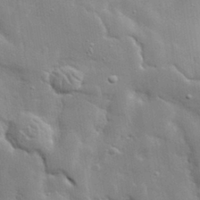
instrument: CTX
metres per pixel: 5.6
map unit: lHvf
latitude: 32.0633
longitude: -89.4994
